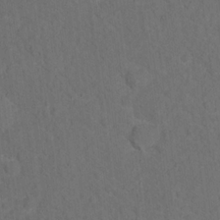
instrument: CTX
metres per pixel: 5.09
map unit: Hto
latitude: 15.4805
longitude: -36.4979
